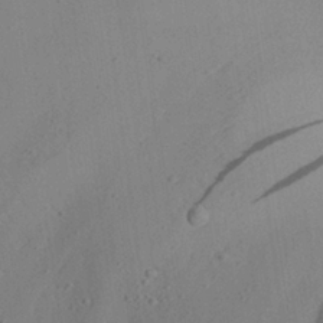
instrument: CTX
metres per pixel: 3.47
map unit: Aa
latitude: 26.7813
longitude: -142.7057
